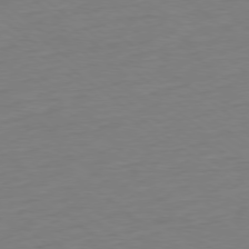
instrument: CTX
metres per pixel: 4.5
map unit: Ap
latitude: -78.7652
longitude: -68.5924
